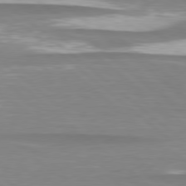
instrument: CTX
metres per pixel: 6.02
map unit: lApd
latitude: 78.9514
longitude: -88.8191
